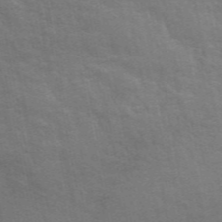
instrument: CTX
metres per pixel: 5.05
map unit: ANa
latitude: 48.4412
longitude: -76.9136
